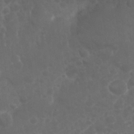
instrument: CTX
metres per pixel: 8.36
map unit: Nhu
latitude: 28.8758
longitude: -57.1592
